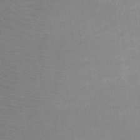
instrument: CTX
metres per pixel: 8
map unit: Nhu
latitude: -17.2754
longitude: -48.1200
